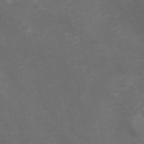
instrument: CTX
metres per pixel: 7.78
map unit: Nhu
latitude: -0.7086
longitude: -78.2145
